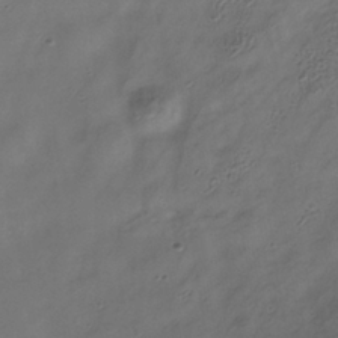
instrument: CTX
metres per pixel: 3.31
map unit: Hve
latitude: -34.4251
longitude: 89.4454
